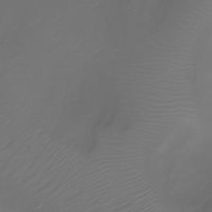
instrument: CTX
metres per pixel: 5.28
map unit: Aa
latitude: -7.7666
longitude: -71.9717
